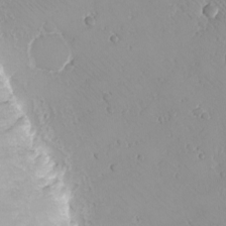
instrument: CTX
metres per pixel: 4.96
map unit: eHh
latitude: -8.3873
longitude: -69.8016
